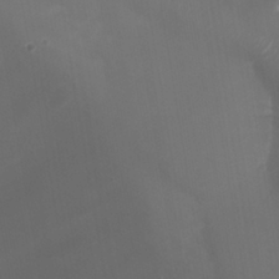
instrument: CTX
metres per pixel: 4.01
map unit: Nhu
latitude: 25.5560
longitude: -57.3481
